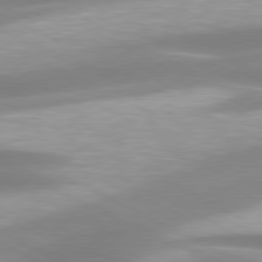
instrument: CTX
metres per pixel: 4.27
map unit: lApd
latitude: 79.6883
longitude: -120.1389
